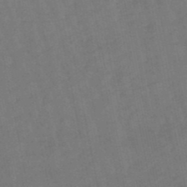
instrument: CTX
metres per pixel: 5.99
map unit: lHb
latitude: -49.1998
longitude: 78.1794
